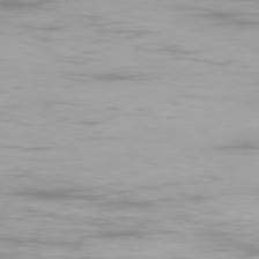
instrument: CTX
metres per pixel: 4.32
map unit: Ap
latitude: -78.5195
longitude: -94.1389
